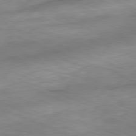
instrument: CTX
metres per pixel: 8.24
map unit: Ap
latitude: -81.9556
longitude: -80.4223
